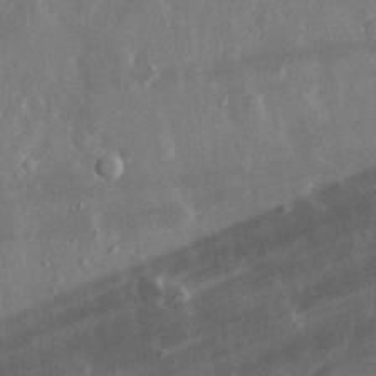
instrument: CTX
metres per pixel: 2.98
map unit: lHvf
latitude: 32.7813
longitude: -91.1970
